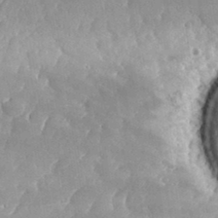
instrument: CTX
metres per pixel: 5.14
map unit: eHh
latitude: 34.3278
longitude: -132.7246
